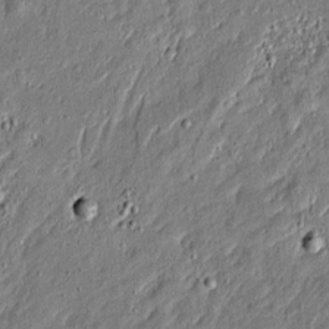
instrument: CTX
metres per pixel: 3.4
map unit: Htu
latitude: -6.8408
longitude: 176.8597
